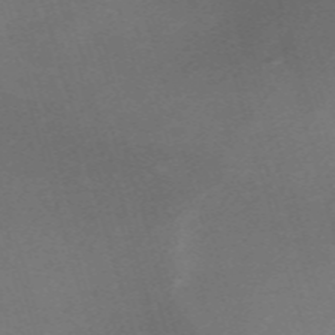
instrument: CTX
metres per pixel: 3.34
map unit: eHh
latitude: -61.8800
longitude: 49.1620
